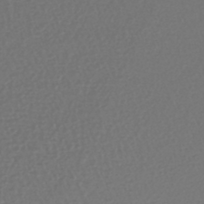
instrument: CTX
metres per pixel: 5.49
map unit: lHb
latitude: -43.2187
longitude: 65.0298
